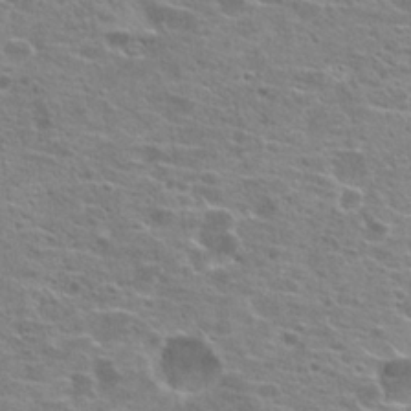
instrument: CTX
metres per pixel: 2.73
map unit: Hto
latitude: 20.6680
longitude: -41.8394
